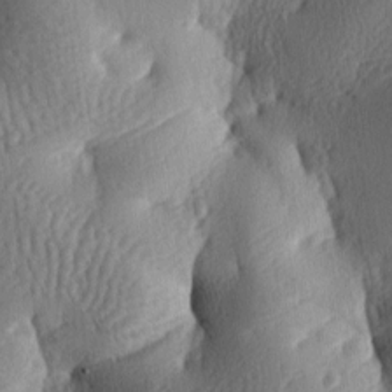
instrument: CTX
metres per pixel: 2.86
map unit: lAa
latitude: -7.1620
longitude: -127.0270
